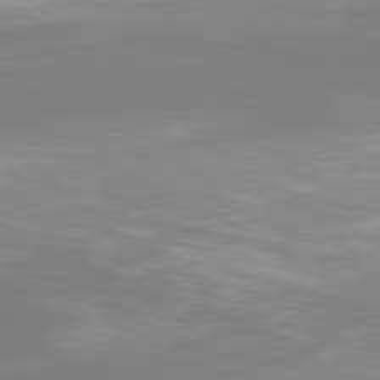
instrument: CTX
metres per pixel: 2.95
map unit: Hpe
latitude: 77.6882
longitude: -134.2711
